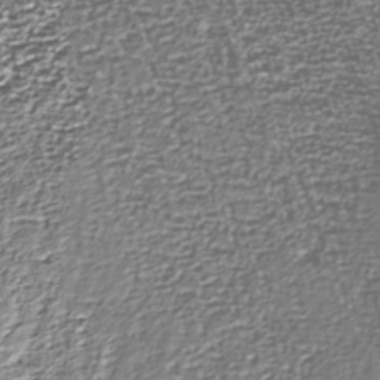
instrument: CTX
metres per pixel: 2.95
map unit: Nhu
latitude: -38.5007
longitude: -82.0255
